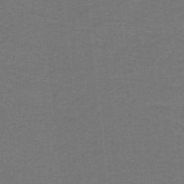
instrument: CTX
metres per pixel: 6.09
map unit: lHb
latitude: -42.2172
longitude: 54.1984
